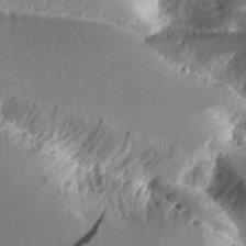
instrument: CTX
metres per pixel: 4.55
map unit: Aa
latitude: 11.1403
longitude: -126.2145
